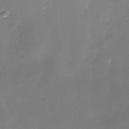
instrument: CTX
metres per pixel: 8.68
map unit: Nhe
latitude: -35.5210
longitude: -91.9906
